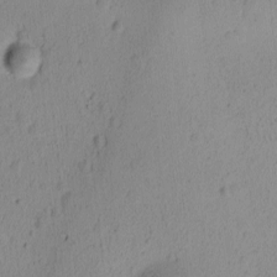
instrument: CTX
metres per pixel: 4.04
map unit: Ave
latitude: -8.5763
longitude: -121.6694
